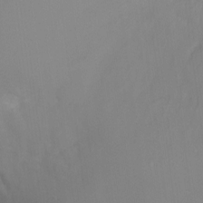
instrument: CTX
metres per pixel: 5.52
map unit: Ht
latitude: -6.7841
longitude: -30.7625
